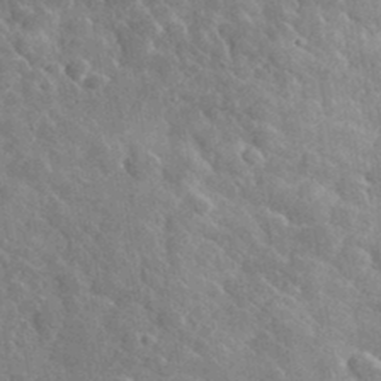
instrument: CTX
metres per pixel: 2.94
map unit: lHvf
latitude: 36.1578
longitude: -88.1389
